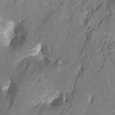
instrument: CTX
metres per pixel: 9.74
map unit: Htu
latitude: -12.3873
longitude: -71.4993
